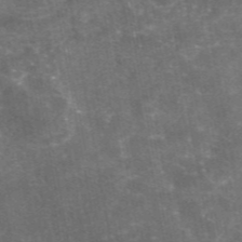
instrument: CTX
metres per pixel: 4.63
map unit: eAb
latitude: 46.3845
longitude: 119.6344
